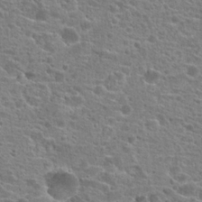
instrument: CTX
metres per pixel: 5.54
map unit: Hto
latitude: 20.4034
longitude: -41.7449
